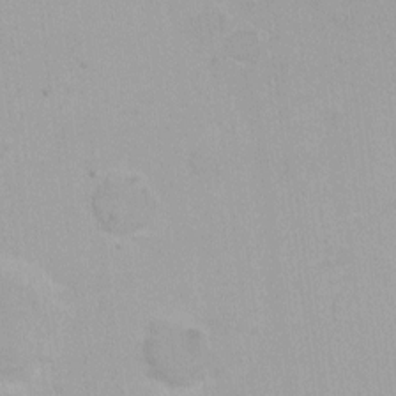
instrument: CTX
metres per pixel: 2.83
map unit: Ht
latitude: 3.1025
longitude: -34.0633
